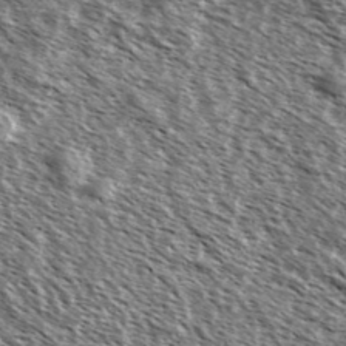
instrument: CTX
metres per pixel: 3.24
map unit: Ave
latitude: 37.4238
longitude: -111.9339
